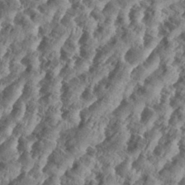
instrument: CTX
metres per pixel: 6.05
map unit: eHh
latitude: 34.9513
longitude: -136.9892
